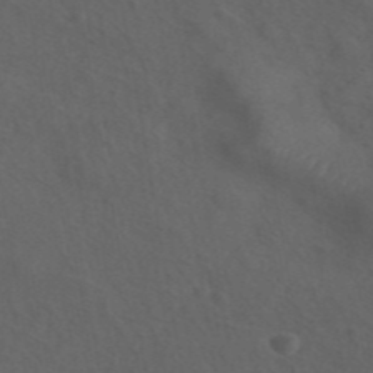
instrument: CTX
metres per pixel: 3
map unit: ANa
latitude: 44.5734
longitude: 27.0297
